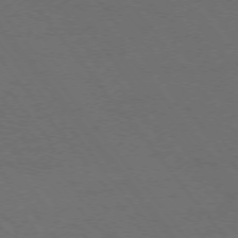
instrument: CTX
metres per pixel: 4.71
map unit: Ap
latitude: -75.7856
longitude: -74.8947
